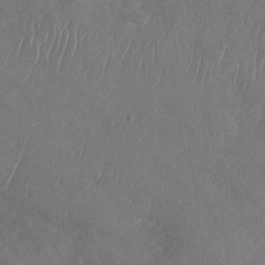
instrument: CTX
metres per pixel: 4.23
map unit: Nhu
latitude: -30.8408
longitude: -60.1200
